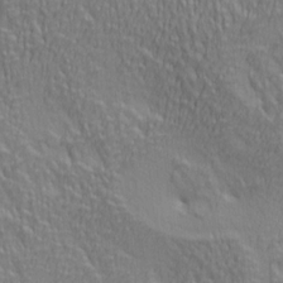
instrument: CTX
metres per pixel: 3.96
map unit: lAa
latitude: 3.8016
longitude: -115.1592
